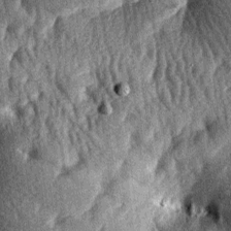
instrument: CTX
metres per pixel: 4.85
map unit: lAa
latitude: -7.8233
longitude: -127.5182
